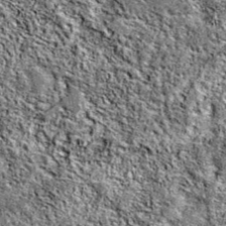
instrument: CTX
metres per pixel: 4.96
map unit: eAb
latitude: 38.1767
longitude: 110.9164
